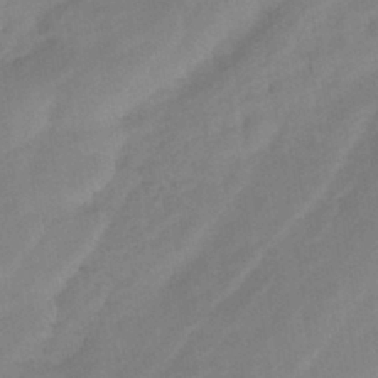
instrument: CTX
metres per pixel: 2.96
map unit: HNhu
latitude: -42.3306
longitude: 101.6910
